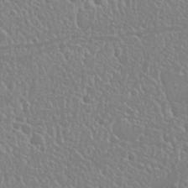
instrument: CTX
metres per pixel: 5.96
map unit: Nhu
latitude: 25.3670
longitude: -59.4238
